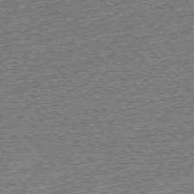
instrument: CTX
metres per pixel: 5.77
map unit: Hpe
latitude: -76.4251
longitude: -14.2712
